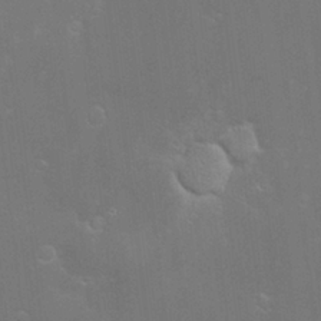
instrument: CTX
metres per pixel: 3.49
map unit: Hve
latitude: -11.0675
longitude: 174.5762
